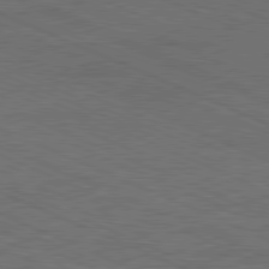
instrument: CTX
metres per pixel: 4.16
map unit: Hpe
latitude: -82.0283
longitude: 18.9353
